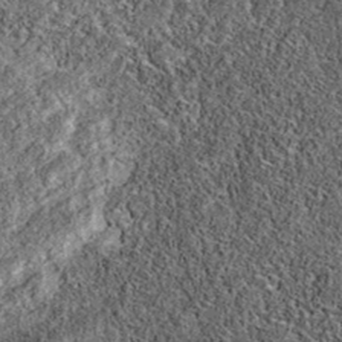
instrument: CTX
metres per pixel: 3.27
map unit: eAb
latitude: 36.1955
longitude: 108.4629
